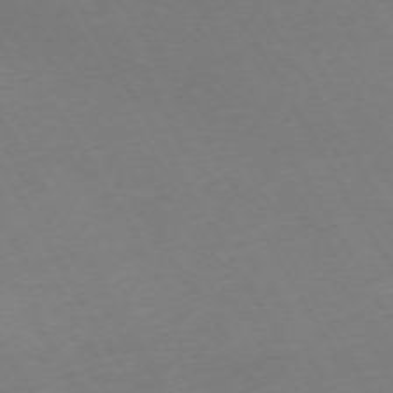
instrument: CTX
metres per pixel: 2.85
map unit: Hpe
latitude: -72.8408
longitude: 9.1620
